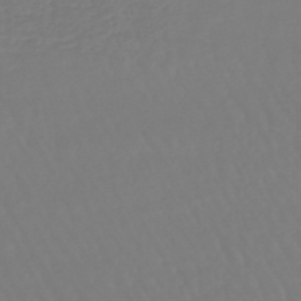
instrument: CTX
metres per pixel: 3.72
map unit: eHb
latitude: -45.8045
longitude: 79.3698
